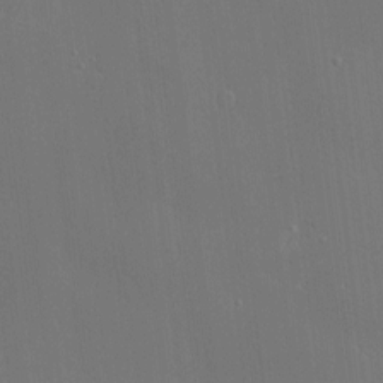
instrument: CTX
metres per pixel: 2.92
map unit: Hve
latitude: -9.4643
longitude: 175.6910
